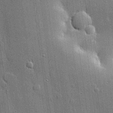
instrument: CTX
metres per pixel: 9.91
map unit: lHvf
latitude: 21.2915
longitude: 145.6722
